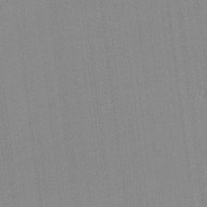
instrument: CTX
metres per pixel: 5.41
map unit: lHvf
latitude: -12.3684
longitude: -103.1592
